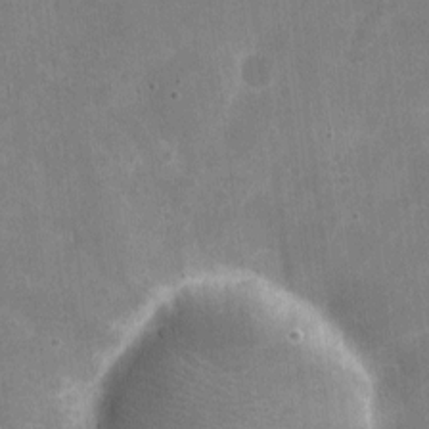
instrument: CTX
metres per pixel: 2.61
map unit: eHh
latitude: 4.3845
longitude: -66.8380
